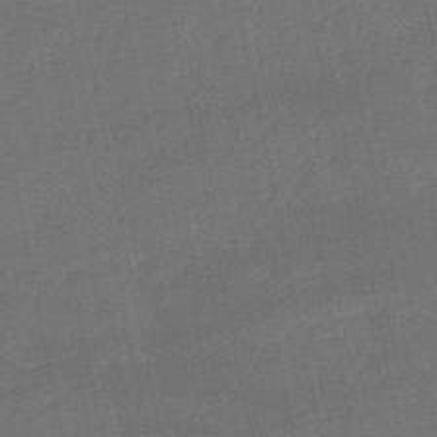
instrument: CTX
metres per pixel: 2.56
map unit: HNb
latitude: -51.9556
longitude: -40.1766
